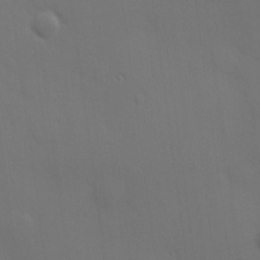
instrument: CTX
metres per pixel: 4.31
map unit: Hve
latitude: 19.3103
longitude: 150.5007
